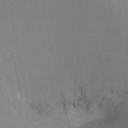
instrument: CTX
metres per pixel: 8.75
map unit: Ht
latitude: -3.3887
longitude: -27.4427
